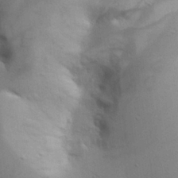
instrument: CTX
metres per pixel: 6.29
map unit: eHh
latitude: 25.0080
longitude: -90.3845
